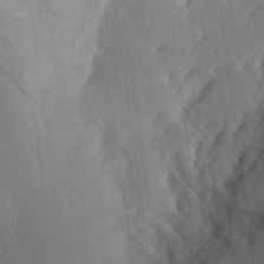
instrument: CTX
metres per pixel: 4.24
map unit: Aa
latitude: 28.7057
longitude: -146.1389
